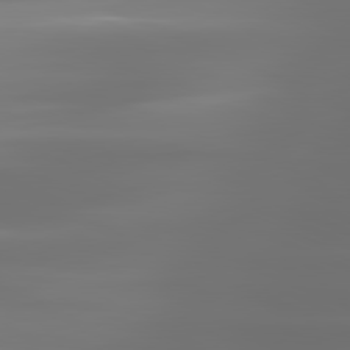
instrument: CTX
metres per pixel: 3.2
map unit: lApd
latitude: 81.3293
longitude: -137.0270
